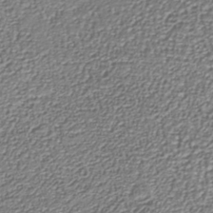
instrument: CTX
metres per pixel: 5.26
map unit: Nhu
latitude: -38.0661
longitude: -82.6868
